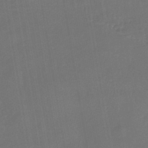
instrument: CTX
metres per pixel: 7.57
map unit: lHb
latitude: -42.8219
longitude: 81.7289
